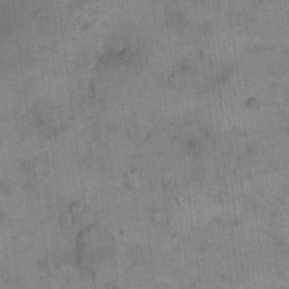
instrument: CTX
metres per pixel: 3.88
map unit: eHh
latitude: 14.7247
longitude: -66.8946
